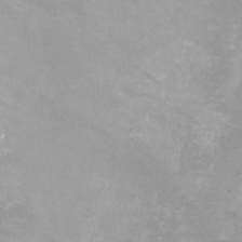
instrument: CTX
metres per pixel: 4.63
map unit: Nhu
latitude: -17.1998
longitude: -48.0444
